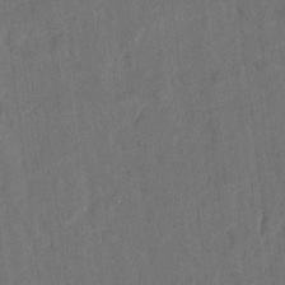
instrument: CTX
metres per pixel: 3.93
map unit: Nhu
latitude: 18.0255
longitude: -77.8205
